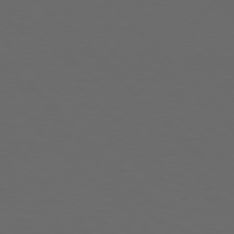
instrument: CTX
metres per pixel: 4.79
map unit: Hpe
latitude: 76.7813
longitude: -168.1389
